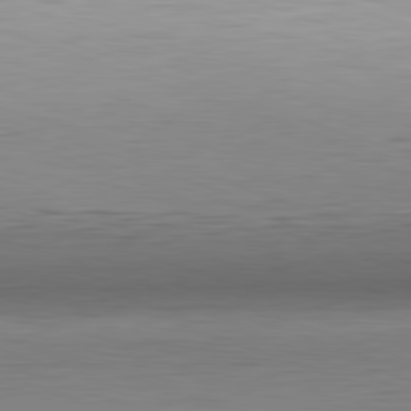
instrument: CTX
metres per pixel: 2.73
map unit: Hpe
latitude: -82.2172
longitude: 10.4629
